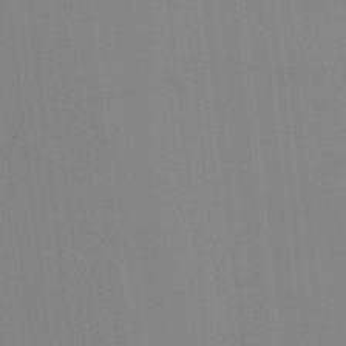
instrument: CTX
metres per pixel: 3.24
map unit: HNhu
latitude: 6.4790
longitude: 1.7856
